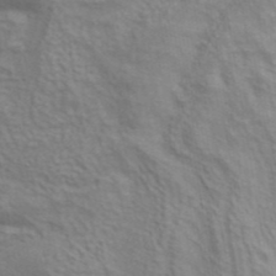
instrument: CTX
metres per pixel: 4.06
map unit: ANa
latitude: 41.7450
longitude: 14.3495
